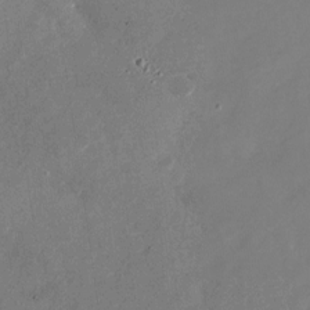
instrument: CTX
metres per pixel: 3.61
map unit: Nhu
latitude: -28.0850
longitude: -76.2144
